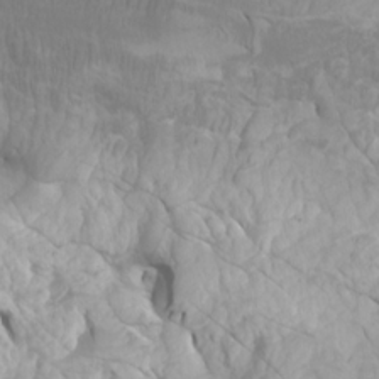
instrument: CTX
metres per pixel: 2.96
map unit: Nhu
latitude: -5.7099
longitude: -76.8191
